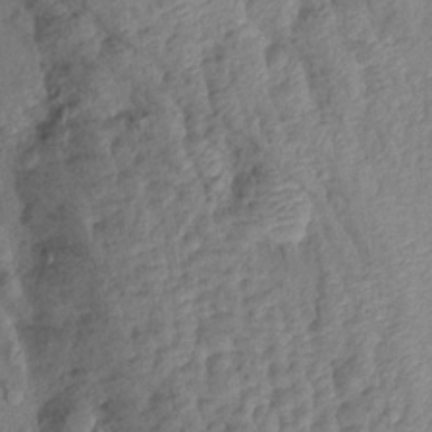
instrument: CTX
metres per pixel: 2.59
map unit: Aa
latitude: 15.8017
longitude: -146.5168
